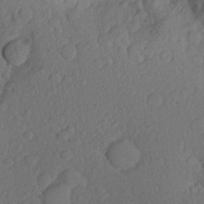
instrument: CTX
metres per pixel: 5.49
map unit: Aa
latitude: 26.0444
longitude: -146.3468
